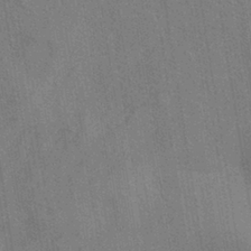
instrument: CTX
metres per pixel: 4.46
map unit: ANa
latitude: -38.5196
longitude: 96.2362
